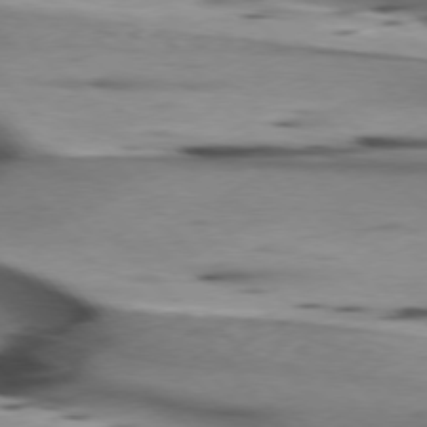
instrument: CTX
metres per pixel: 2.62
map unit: lApd
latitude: 75.5938
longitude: -66.2144
